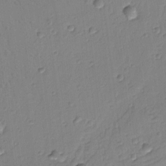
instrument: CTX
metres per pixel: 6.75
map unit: lAvf
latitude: -9.1431
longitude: -120.7436
